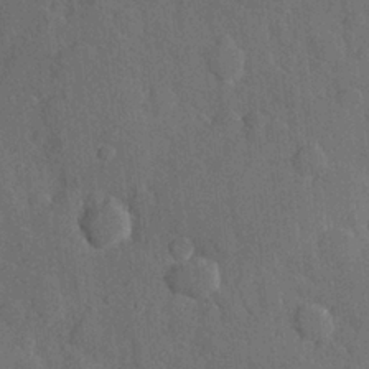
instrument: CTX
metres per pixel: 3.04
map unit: Hve
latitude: 24.8191
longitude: 149.2376
